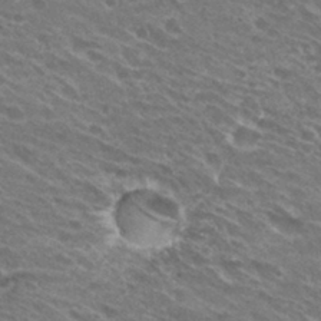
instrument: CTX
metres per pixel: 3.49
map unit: Hto
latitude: 31.2348
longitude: -43.9717
